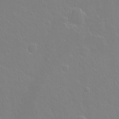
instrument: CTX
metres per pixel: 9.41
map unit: Hto
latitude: -3.8611
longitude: -35.4048
